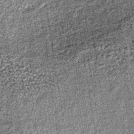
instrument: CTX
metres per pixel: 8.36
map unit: lHb
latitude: -36.9163
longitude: 64.7463
